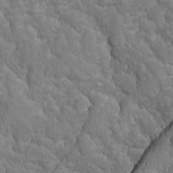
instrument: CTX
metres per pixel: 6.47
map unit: Ave
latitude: -11.3888
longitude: -118.8002
